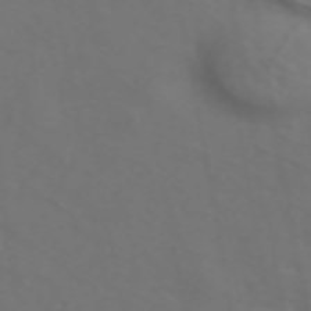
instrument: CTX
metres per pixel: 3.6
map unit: ANa
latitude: 44.7057
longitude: 28.2551
